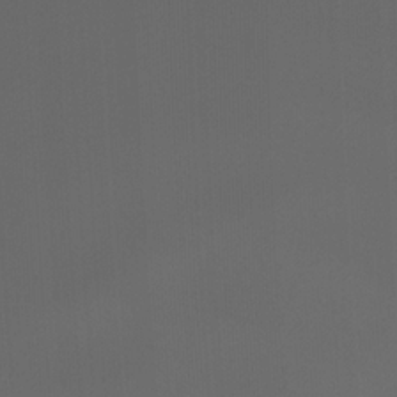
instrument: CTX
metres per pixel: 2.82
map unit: Ht
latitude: -4.5384
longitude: -62.6869
